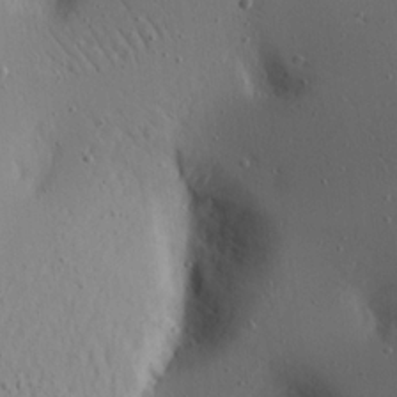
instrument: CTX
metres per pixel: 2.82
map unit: Aa
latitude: 21.0837
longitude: -143.5182
